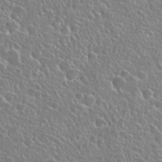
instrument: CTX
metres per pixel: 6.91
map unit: Hto
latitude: 26.2901
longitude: -50.6679
